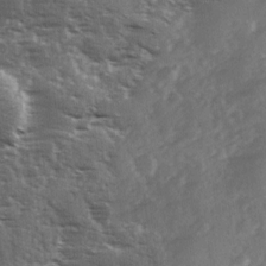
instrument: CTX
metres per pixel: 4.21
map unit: Ave
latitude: 11.5371
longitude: -102.7624
